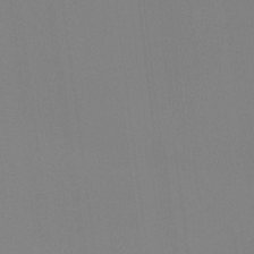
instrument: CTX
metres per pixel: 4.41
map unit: Hto
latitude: -8.3306
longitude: -49.0269
